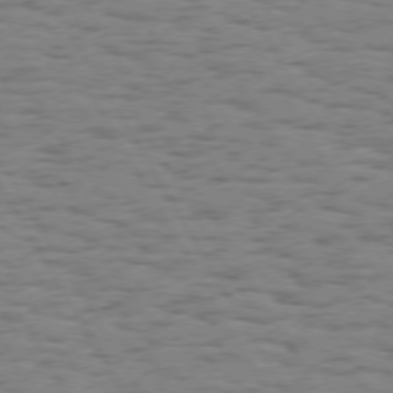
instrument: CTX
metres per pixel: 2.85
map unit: Hpe
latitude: 73.7639
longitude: -135.6505
